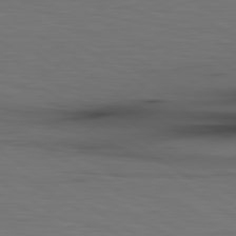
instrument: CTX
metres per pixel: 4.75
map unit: lApd
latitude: 79.9150
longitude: 161.0675
